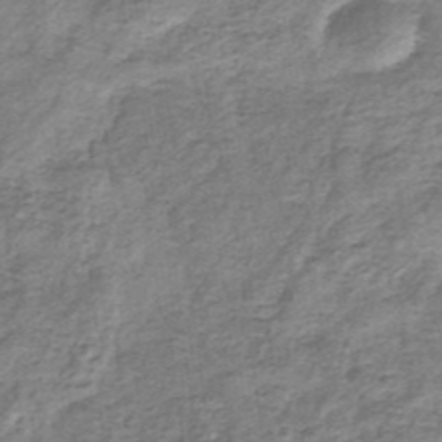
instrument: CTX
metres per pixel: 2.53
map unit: eHb
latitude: -34.1606
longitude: 75.6533
